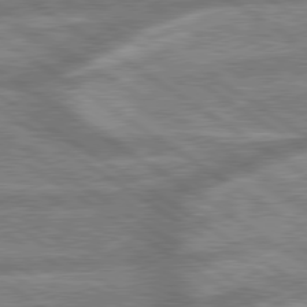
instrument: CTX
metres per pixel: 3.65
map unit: lApd
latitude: 79.6127
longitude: -170.0444
